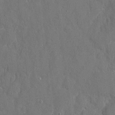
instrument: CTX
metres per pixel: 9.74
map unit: eHh
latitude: 8.0255
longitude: -69.3482
